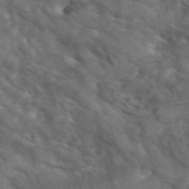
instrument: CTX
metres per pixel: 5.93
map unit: ANa
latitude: 42.1578
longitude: 14.5007
